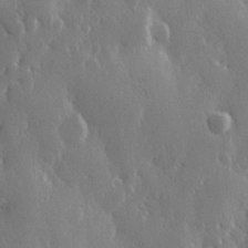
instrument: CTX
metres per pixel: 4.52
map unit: Hve
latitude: 27.0081
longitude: 150.1228
